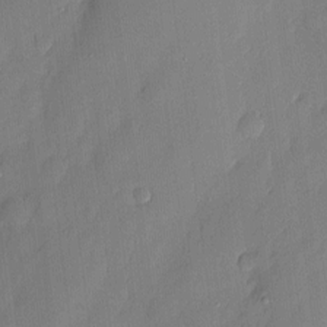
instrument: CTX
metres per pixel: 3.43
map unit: eHh
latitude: 3.7449
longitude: -76.3656
